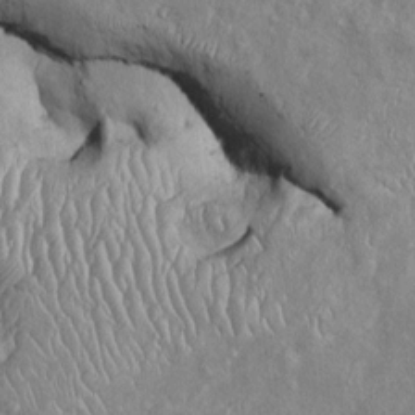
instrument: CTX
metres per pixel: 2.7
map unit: Htu
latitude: -6.5574
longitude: 153.4643
